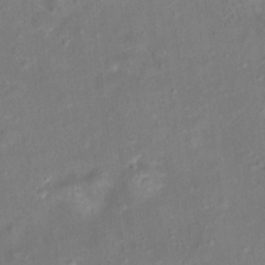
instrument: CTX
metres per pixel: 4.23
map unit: Ht
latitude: 14.4790
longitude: -40.1955
